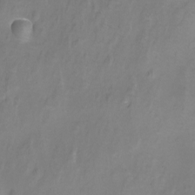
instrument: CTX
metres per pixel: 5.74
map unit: Nhu
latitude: -11.5210
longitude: -35.8394
